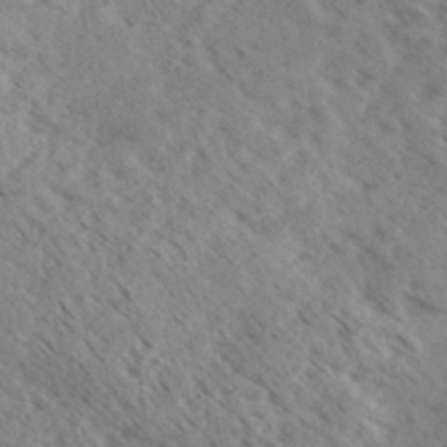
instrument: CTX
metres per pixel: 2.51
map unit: eHh
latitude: 34.4223
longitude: -140.6301
